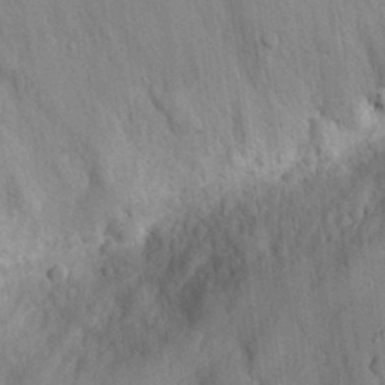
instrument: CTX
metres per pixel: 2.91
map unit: eHh
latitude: 26.8947
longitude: -76.6679
